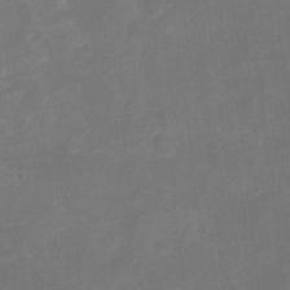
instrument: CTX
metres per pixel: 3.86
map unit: Nhu
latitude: -17.2754
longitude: -56.5734
